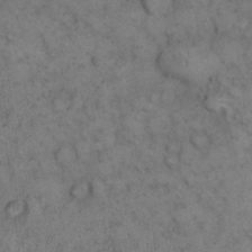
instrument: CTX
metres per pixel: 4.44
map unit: eHh
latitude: 14.7436
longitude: -64.8002
